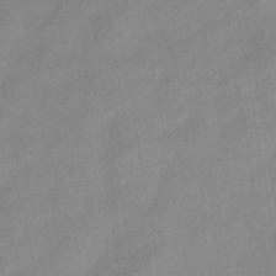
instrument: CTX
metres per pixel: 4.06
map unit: HNhu
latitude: -42.2739
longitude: 91.4455
